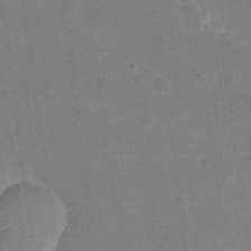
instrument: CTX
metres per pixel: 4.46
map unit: Nhu
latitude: -16.6708
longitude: -56.5356
